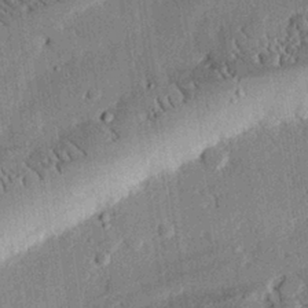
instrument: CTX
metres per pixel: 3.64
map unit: eHh
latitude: 27.8206
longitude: -82.0633
